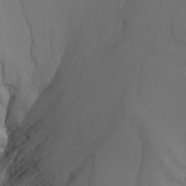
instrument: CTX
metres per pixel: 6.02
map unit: Nhu
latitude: -5.9367
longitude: -93.6127
